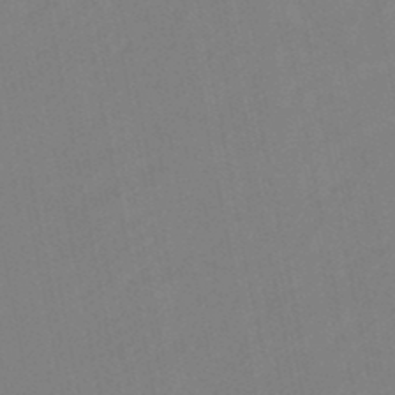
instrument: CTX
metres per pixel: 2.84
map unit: eHb
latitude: -48.7463
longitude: 84.1794
